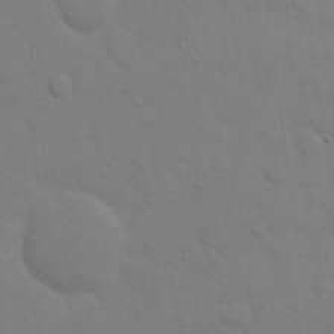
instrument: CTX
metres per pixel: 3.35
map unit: eHh
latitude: 19.1781
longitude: -63.0648
